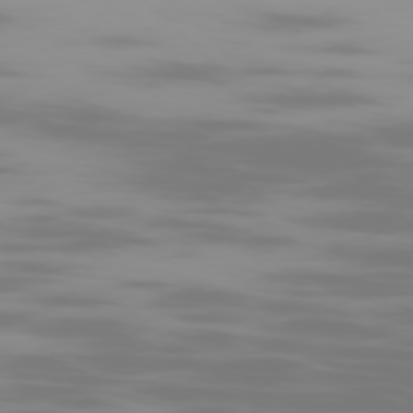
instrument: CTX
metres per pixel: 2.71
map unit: Ap
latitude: -79.1809
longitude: -70.2900
